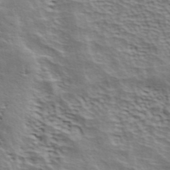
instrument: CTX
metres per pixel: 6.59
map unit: ANa
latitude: 41.7828
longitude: 49.6344
